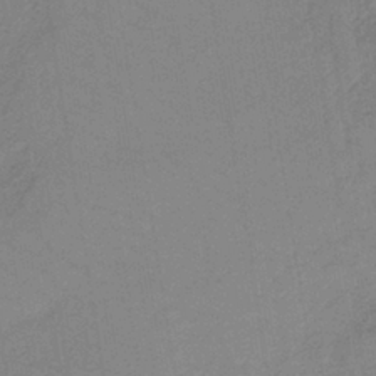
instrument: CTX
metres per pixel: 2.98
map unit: lHb
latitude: -37.2565
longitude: 71.1998
